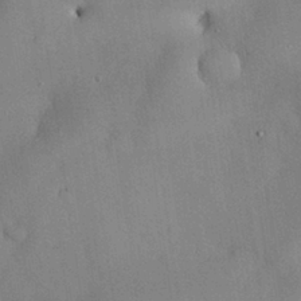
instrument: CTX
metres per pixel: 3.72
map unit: Nhu
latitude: 28.8380
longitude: -69.1214
